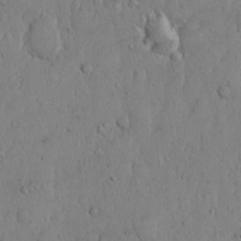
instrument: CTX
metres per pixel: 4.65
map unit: Hto
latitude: 11.6694
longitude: -57.5749
